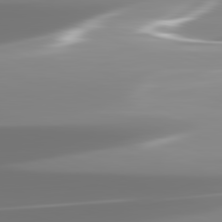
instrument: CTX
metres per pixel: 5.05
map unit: lApd
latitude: 82.2144
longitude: -150.2711
